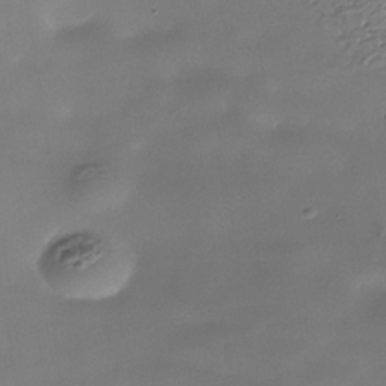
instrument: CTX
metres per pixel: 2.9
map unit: Nhe
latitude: -36.6896
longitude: -90.3656
